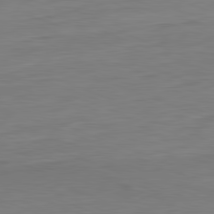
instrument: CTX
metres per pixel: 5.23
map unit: Hpe
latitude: -81.8800
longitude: 9.2187
